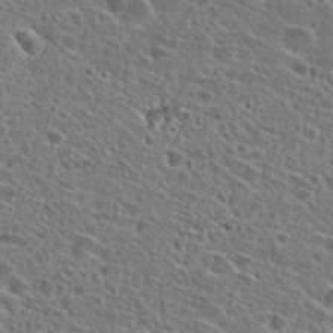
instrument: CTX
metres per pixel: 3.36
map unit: Hto
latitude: 25.8394
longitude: -46.4034
